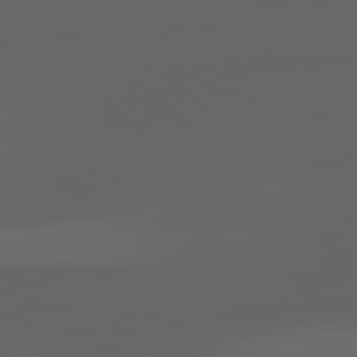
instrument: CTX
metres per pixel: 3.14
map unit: lApd
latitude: 83.0647
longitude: -136.1389
